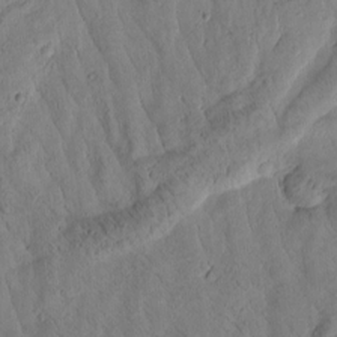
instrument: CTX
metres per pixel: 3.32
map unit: Htu
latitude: -2.7463
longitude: 169.6532
